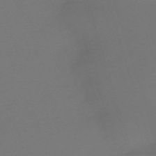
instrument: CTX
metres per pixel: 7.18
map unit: eHh
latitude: -62.6896
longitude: 51.2565
